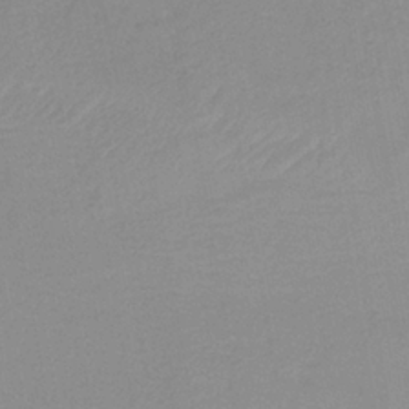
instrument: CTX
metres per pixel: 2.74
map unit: HNb
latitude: -35.3321
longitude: 51.9178
